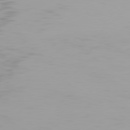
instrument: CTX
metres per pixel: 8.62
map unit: Hpe
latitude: 77.6127
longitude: -166.1011
